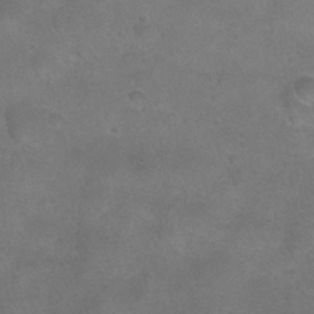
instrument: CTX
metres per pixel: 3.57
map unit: Nhu
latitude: 24.4978
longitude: -53.3671
